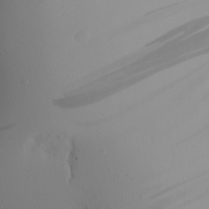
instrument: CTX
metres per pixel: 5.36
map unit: Aa
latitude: 21.7261
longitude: -145.8205
